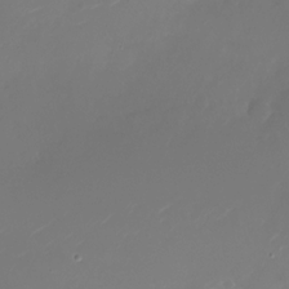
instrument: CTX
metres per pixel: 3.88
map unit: Nhu
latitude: -27.3131
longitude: -73.1593
